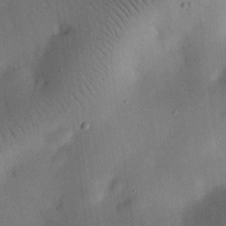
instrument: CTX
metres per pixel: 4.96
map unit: eHh
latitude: 25.6693
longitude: -69.2537
